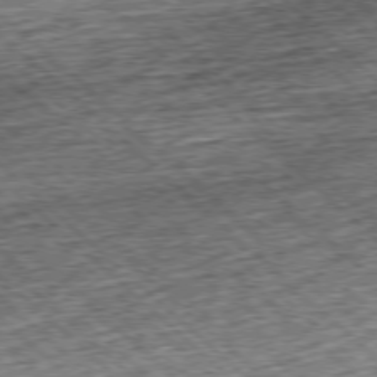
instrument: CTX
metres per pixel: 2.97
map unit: Hpe
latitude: -77.6911
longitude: 14.5385
